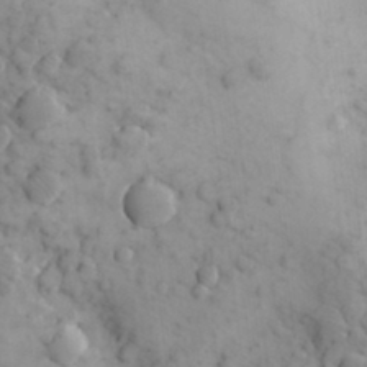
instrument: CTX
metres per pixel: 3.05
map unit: Aa
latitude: 26.8002
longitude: -149.4993
